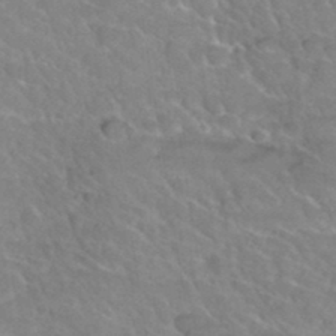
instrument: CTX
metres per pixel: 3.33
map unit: Hto
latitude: 35.9906
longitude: -47.1970
